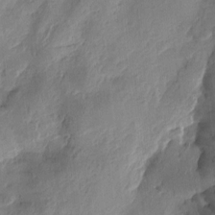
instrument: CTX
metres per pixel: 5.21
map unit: Htu
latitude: -1.9556
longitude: -176.6868
